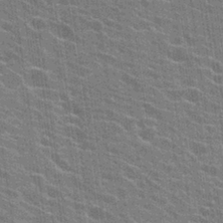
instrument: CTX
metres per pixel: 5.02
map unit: Hto
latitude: 24.7624
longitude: -43.4238
